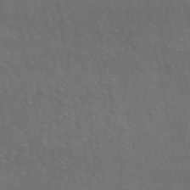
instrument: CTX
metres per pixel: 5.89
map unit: eAb
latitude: 46.1956
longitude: 117.0486
